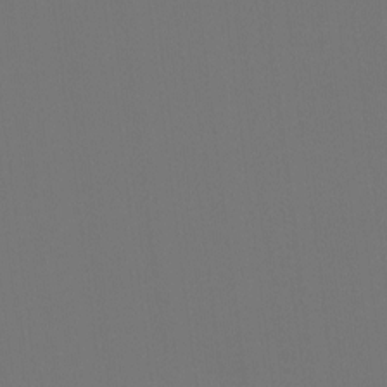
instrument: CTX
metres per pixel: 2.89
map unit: Htu
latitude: -13.8800
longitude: -48.4601
